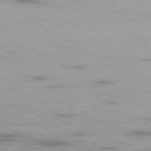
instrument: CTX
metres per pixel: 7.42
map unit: Ap
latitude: -77.5966
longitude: -62.5168
